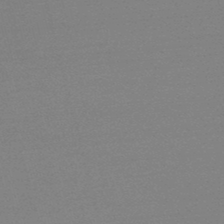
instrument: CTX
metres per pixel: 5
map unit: lHb
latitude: -47.5777
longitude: 68.1983
